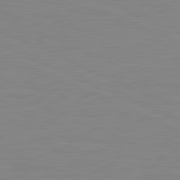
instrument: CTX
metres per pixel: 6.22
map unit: lApd
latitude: 81.4993
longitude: -168.4790
